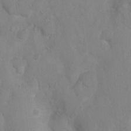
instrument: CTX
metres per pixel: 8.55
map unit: Nhu
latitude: -0.2551
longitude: -16.4979
